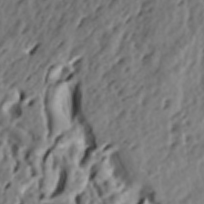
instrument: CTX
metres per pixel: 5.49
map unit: lAa
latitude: -7.0486
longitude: -123.9906
